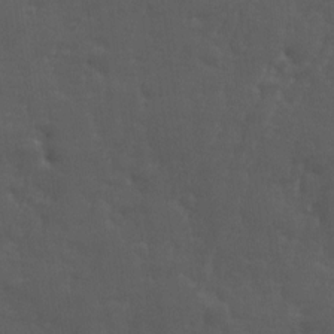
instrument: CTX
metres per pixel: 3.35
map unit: Ave
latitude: 11.9906
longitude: -104.1767
